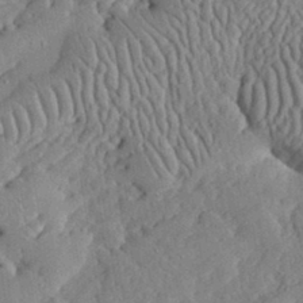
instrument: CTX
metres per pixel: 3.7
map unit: lHvf
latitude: 33.6316
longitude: -92.2711
